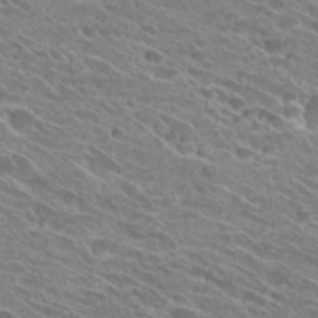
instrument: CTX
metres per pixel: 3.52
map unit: Hto
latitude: 26.1200
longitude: -41.9339
